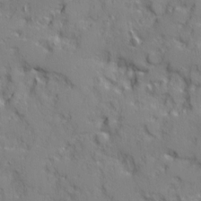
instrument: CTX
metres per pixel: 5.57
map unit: Ave
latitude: 12.0633
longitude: -101.7450
